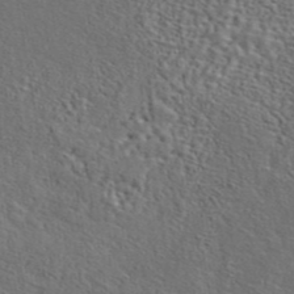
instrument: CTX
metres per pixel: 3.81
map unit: eAb
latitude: 43.8583
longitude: 112.7274
